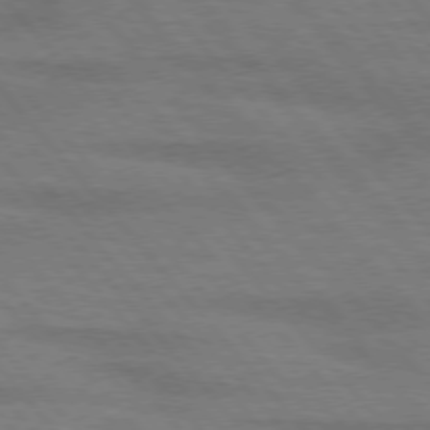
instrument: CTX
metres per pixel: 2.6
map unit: lApd
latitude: 76.1955
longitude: -83.9906
